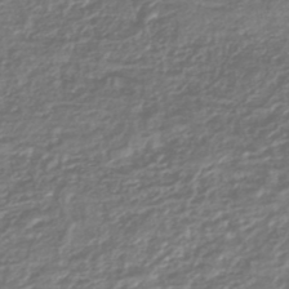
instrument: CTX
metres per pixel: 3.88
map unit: HNhu
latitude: -45.0675
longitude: 96.3684
